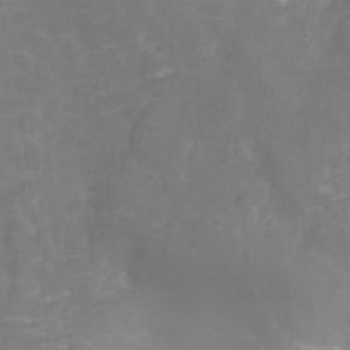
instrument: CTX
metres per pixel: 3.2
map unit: Nhu
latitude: -13.4832
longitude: -71.9339
